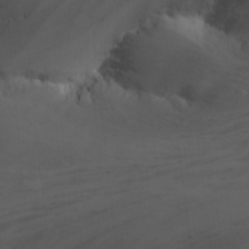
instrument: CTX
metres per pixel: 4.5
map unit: Nhu
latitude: -8.4062
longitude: -66.2144
